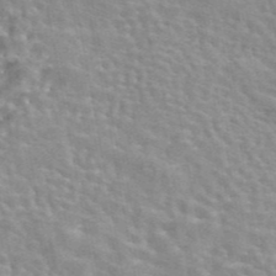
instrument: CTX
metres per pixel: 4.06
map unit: eAb
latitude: 44.2144
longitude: 107.3888
